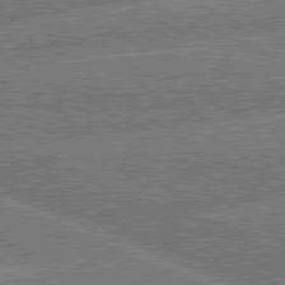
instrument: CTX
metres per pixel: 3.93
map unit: lApd
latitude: 79.9339
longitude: -156.7246
